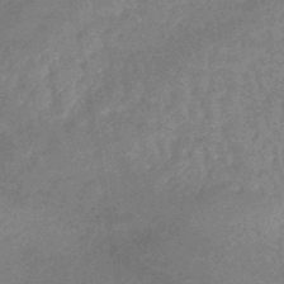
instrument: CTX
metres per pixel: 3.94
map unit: eHb
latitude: -45.7478
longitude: 79.7666
